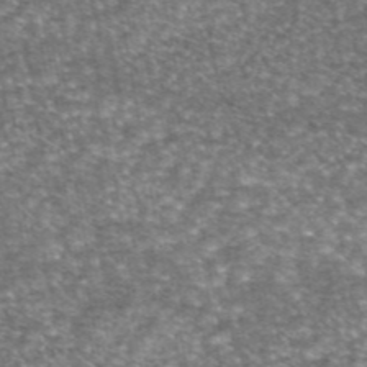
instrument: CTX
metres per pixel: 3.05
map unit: eAb
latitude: 45.5371
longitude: 104.2361
